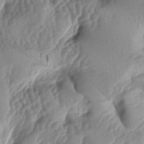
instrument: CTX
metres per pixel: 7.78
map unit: lAa
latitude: -5.5777
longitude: -126.6113
